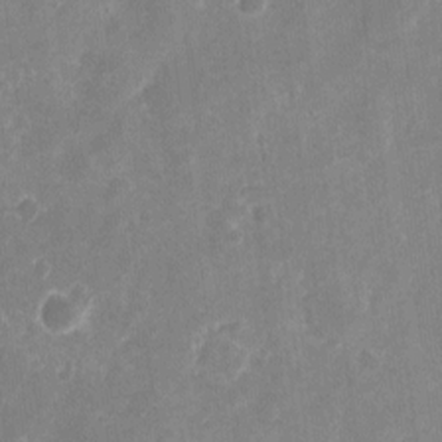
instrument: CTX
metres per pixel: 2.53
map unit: eHh
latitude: 10.1011
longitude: -71.7261
